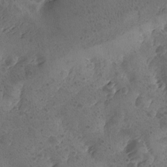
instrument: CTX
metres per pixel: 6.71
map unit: Ave
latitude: -9.1053
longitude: -118.3278
